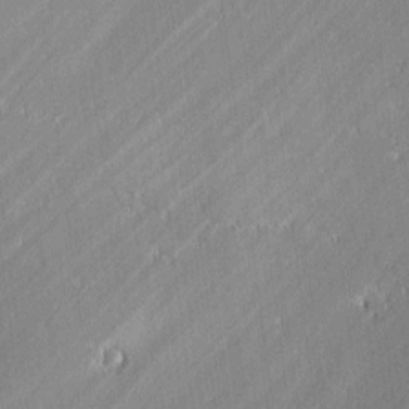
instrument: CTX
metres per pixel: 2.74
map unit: lAvf
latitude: 0.1389
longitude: -108.2333
